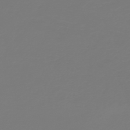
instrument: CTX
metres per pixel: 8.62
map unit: HNb
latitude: -45.7856
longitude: 51.6722
